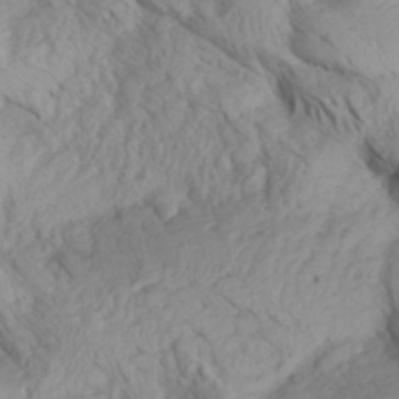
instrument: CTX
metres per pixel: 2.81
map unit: Aa
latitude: 27.8206
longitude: -133.8772
